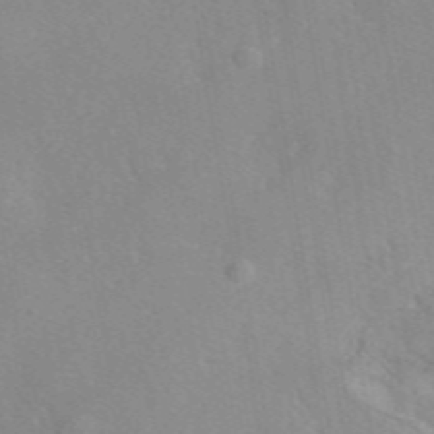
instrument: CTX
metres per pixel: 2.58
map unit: eAb
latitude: 46.1767
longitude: 111.2187
